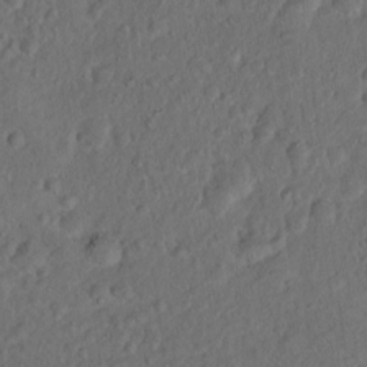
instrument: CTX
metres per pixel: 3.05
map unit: eHh
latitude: 1.5749
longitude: -56.0255
